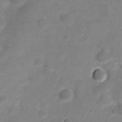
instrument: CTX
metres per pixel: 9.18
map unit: Nve
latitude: -22.5574
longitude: 104.8408
